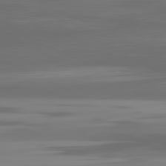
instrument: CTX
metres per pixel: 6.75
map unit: Ap
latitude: -80.5385
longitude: -58.6491
